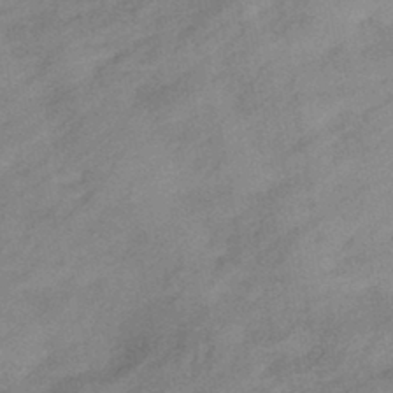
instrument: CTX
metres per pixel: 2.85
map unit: eHb
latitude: -44.1795
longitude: 85.3887
